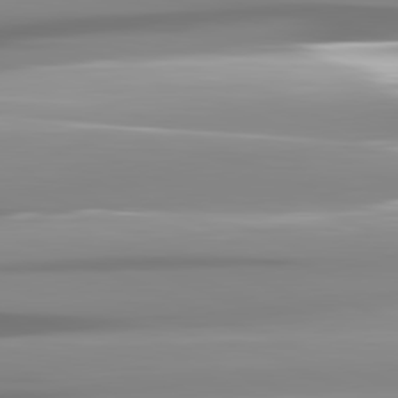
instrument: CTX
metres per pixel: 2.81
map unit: lApd
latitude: 81.9339
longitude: -137.3671
